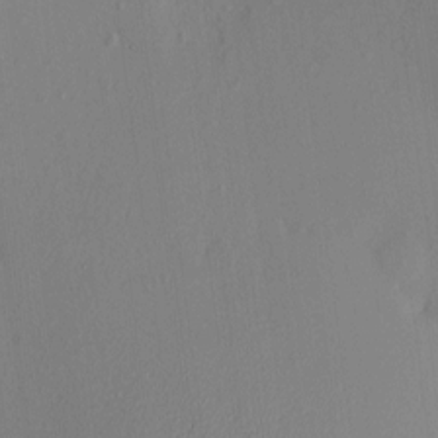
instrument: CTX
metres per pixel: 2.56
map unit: HNhu
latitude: 6.5735
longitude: 6.1039
